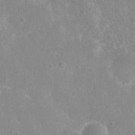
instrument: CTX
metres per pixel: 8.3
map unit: Nhu
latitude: 6.7246
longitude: -19.1025
